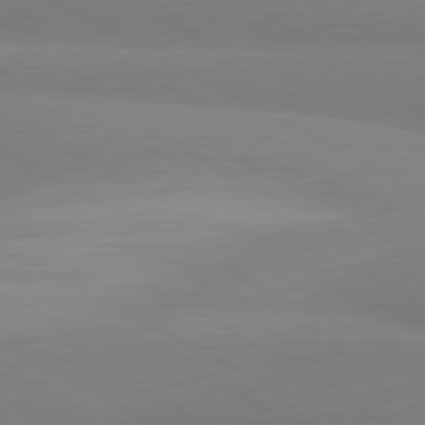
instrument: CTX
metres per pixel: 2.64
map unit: lApd
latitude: 81.4048
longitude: 159.2564
